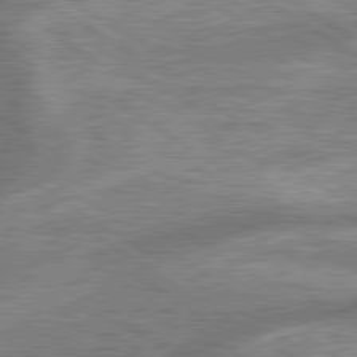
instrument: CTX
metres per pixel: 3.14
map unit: lApd
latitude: 79.6127
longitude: -170.2333
